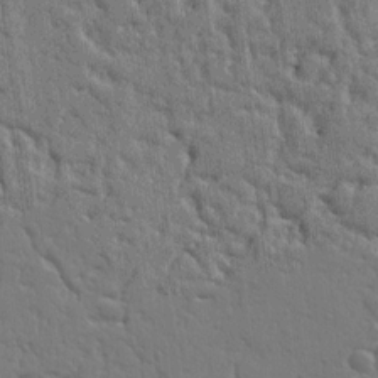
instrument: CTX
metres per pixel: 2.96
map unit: Ht
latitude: 10.5357
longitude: -77.4048
